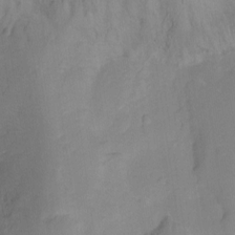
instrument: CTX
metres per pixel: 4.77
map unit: Ht
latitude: -11.0487
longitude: -39.3859
